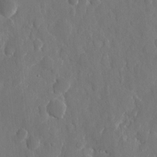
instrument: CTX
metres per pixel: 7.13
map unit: eHh
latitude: 10.3656
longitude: -70.9136
